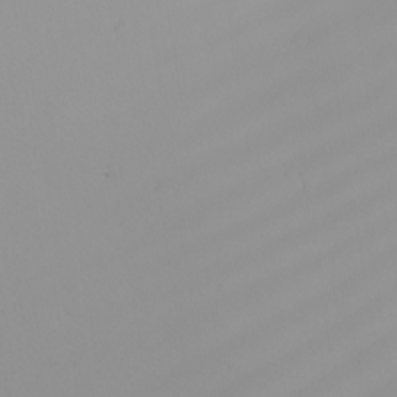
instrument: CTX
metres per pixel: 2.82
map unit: Nhu
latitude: -6.8975
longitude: -95.9528
